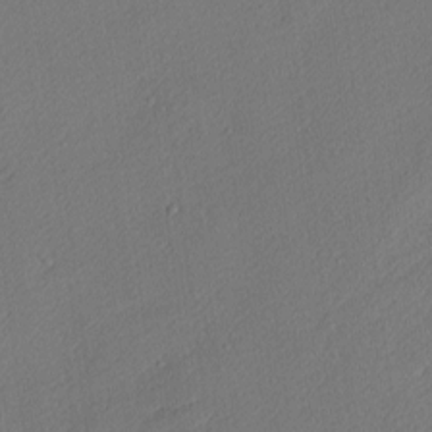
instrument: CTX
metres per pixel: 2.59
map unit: Nhu
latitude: 1.3103
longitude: -77.1592
